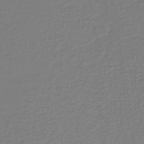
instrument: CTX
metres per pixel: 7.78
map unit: lHb
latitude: -44.7085
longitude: 56.5574
